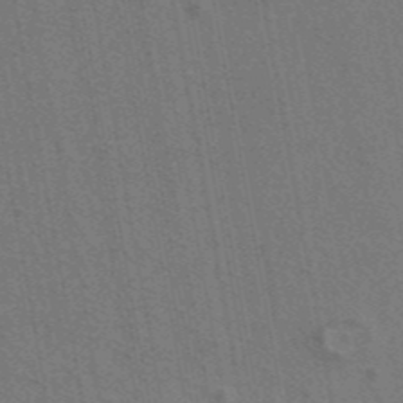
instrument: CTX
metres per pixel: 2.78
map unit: ANa
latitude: 43.6127
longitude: 27.3131
